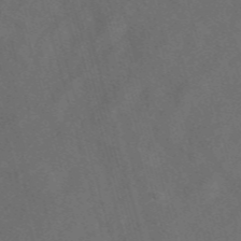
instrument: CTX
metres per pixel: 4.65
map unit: eAb
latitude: 47.5749
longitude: 117.5777
